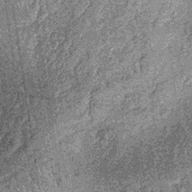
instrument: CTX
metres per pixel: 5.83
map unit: lHb
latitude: -37.0675
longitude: 67.5588
